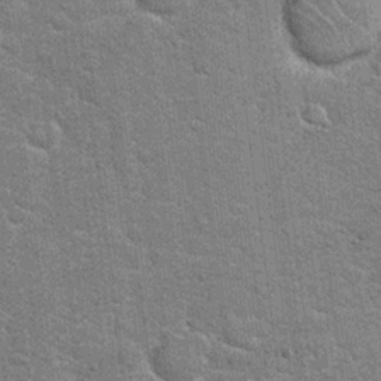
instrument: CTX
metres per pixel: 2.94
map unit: Hto
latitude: 20.7435
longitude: -48.0255
